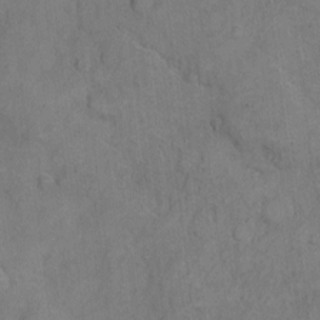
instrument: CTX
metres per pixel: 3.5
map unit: Hto
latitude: 4.9892
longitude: -60.8947
